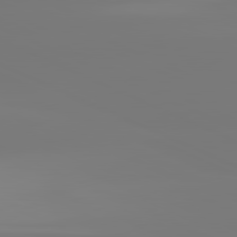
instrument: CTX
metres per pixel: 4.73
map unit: lApd
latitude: 81.5938
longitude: -148.8569
